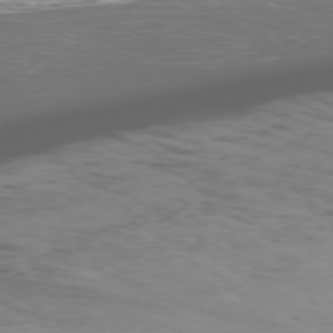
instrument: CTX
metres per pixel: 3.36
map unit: Ap
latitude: -76.6518
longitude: -68.6869
